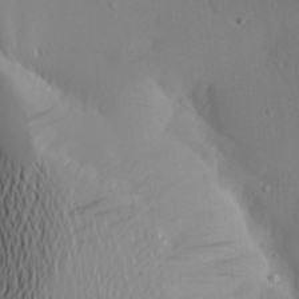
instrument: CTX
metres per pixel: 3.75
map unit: Aa
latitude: 20.5735
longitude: -145.6127
